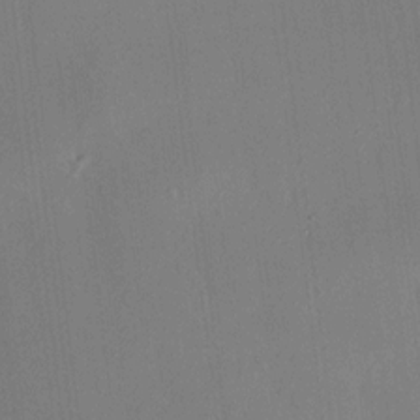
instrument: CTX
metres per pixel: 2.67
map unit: HNhu
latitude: 8.5546
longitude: 9.0297
